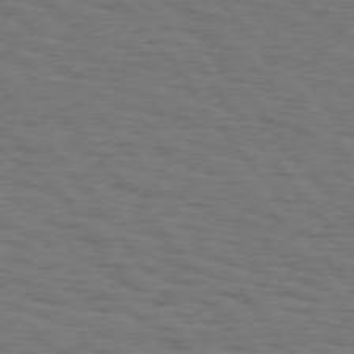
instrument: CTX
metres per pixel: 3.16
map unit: Hpe
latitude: 74.7435
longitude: -133.8583
